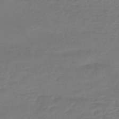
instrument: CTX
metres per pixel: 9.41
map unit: HNhu
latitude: -46.0850
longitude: 92.2739
